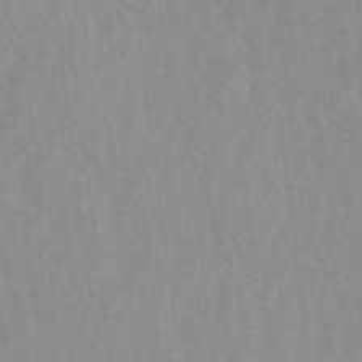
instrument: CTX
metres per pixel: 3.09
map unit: Ave
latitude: -1.8801
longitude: -112.9325
